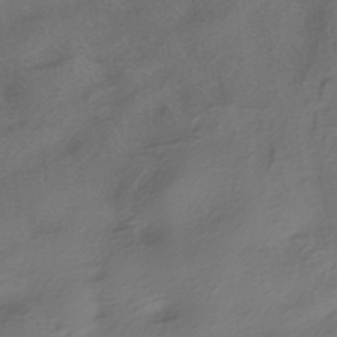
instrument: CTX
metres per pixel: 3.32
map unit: HNhu
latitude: -39.7856
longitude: 103.7667
